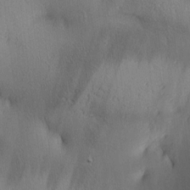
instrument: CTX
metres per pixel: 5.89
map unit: lAa
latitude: 4.4223
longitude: -116.8947
